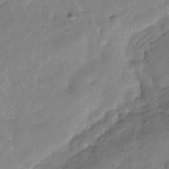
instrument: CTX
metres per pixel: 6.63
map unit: Hve
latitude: -31.2376
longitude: 90.5385
